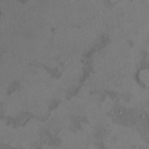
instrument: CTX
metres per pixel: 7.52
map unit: Ht
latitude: 11.1592
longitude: -32.1200
